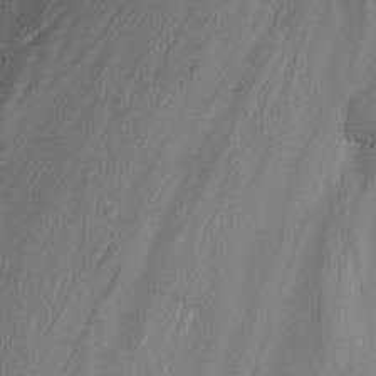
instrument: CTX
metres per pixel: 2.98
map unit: Nhu
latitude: -8.5196
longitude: -50.2900
